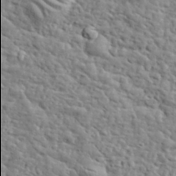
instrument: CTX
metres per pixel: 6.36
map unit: lHvf
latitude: 35.3859
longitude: -85.9906
